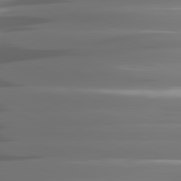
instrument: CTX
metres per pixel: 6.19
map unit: lApd
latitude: 81.3671
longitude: -141.8583
